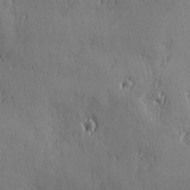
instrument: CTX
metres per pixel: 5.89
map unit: Ave
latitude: -6.6518
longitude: -120.3468
